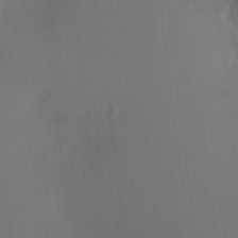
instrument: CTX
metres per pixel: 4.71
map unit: HNhu
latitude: 7.1592
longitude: 10.5952
